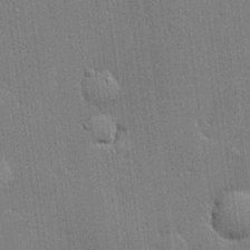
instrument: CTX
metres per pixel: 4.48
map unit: lHvf
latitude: 21.3671
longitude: 142.8596
